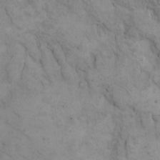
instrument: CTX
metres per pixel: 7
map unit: eHh
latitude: 15.2159
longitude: -67.3481
